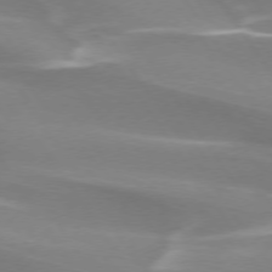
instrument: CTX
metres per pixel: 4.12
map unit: lApd
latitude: 73.9528
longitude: -61.9150
